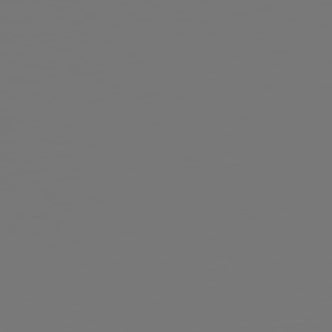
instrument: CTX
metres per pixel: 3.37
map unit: Hpe
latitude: 77.7638
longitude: -176.9136
